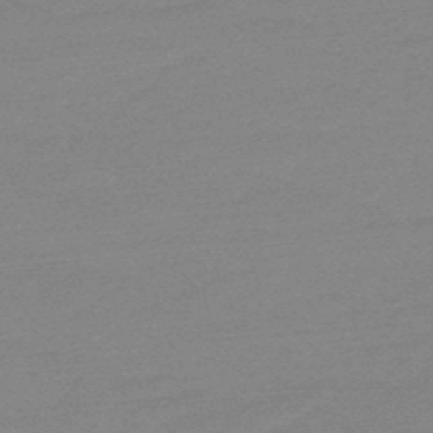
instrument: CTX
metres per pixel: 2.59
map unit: eHb
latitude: -48.0283
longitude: 88.1039
